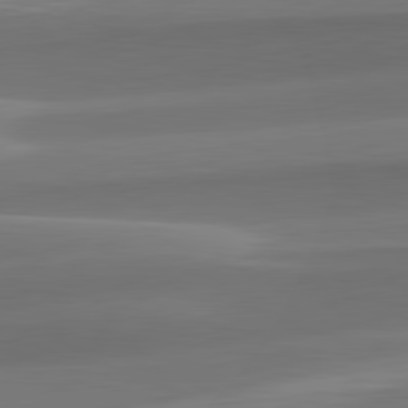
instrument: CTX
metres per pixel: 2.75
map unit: lApd
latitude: 82.2522
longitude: -161.4993
